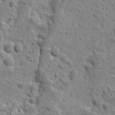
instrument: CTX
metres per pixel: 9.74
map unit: Ave
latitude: 10.4790
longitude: -104.8002
